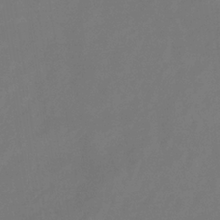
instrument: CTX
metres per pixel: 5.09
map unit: eHb
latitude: -34.4818
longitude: 78.7085
